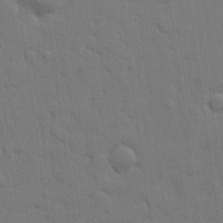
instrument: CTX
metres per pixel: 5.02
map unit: lHvf
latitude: 23.6505
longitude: 141.9556
